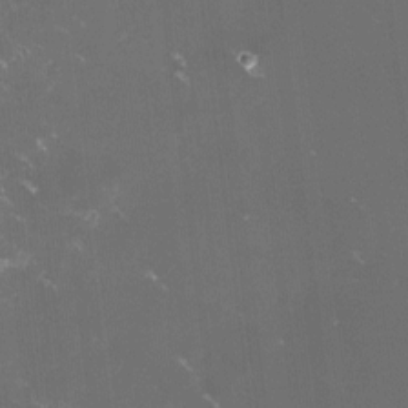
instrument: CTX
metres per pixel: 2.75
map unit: lHvf
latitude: -13.2376
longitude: -100.8569
